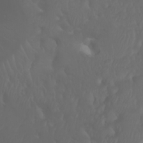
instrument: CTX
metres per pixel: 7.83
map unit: Htu
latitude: -6.2361
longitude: -70.0633
